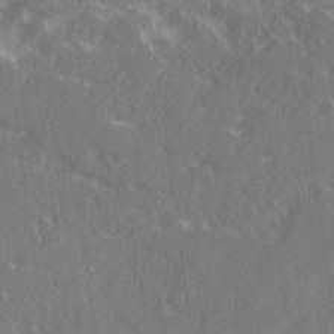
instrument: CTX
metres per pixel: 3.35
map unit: Ave
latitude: 20.5357
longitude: -130.4223
